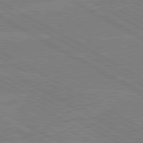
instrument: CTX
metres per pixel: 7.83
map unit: lApd
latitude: 80.4790
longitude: -126.9325
